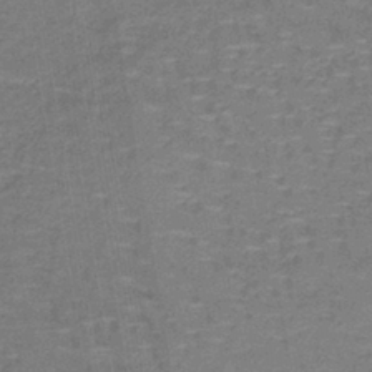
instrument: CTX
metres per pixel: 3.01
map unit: lHb
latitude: -39.6344
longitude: 60.1795
